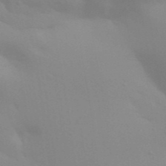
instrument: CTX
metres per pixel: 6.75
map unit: Aa
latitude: 32.4601
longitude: -145.4615
